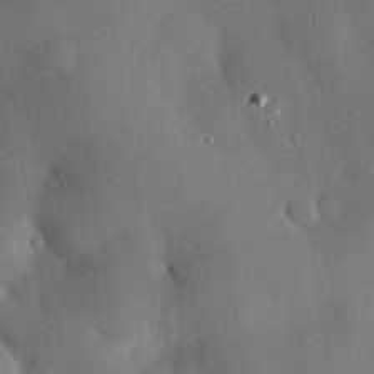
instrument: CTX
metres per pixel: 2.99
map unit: eHh
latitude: 30.2145
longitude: -81.4804
